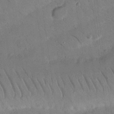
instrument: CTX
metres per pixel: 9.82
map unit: Nhu
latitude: 23.7450
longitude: -73.9339
